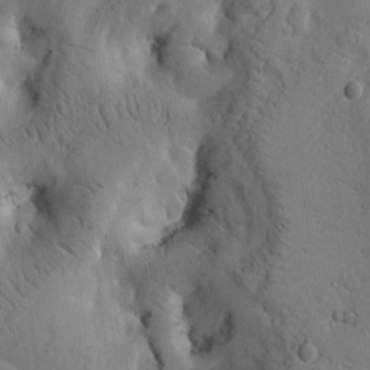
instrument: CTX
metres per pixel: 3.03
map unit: Htu
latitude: -2.2928
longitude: 170.5763
